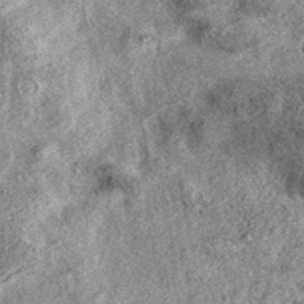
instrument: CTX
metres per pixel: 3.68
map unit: eAb
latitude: 38.5735
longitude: 106.6707
